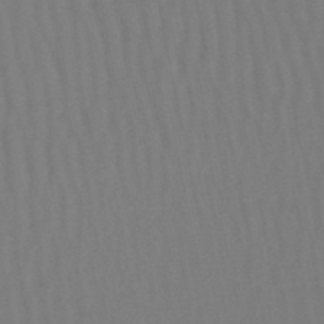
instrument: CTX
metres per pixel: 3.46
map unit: lHb
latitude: -47.7288
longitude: 64.4818
